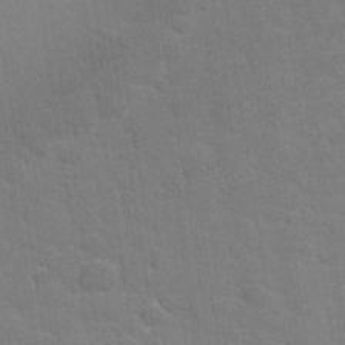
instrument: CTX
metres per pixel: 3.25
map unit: Hto
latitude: 34.2900
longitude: -51.7827
